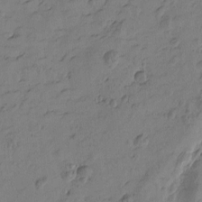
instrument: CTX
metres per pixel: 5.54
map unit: Htu
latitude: -3.3509
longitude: -176.4790
